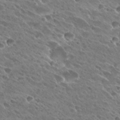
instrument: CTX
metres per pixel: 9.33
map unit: Hto
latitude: 27.8772
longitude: -41.8205
